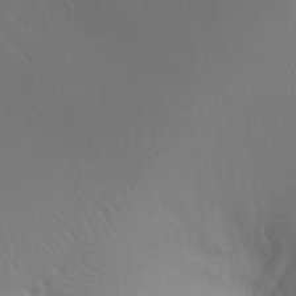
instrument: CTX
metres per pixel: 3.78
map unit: Ht
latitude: -4.8597
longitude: -25.7071
